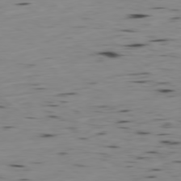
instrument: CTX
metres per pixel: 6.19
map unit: Hpe
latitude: -79.0675
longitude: 12.8030
